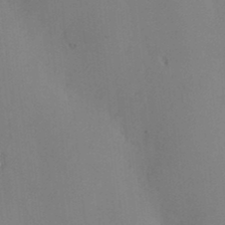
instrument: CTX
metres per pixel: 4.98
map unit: Hve
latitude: -9.3887
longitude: 174.8407
